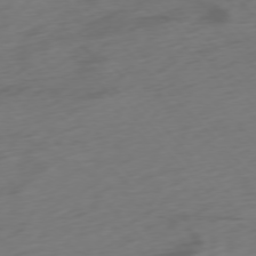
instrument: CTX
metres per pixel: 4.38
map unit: Ap
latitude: -76.6330
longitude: -78.8191
